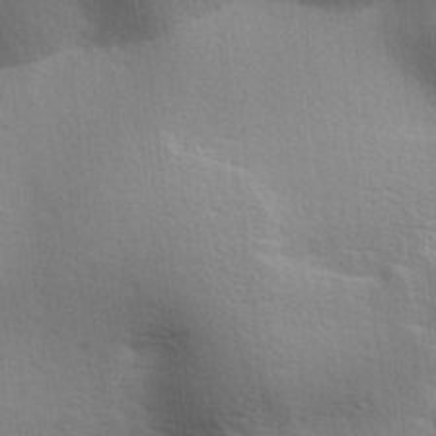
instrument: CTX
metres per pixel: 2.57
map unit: lAa
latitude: 18.2144
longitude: -138.0822
